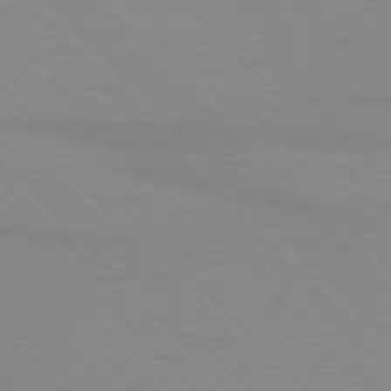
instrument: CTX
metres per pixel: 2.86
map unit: lApd
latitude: 76.2333
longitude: -85.3482
